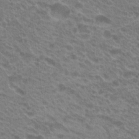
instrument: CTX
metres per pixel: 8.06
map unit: Hto
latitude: 21.8395
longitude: -37.7261
